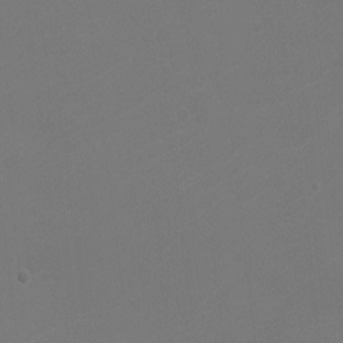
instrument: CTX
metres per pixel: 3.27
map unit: Ht
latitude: -2.2739
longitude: -18.9702
